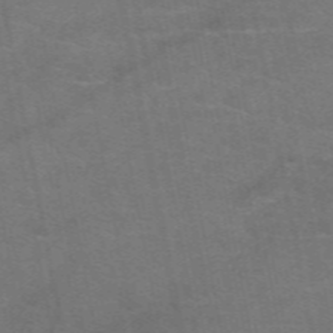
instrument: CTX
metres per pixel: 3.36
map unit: eAb
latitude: 50.6490
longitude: 105.0675
